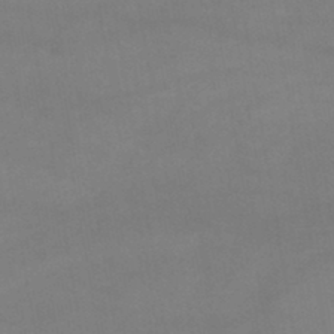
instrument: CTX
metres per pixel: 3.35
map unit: lHb
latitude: -43.7288
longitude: 66.8975
